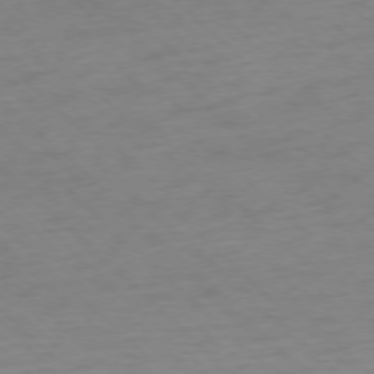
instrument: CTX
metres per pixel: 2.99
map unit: Ap
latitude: -76.0472
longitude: -77.6882
